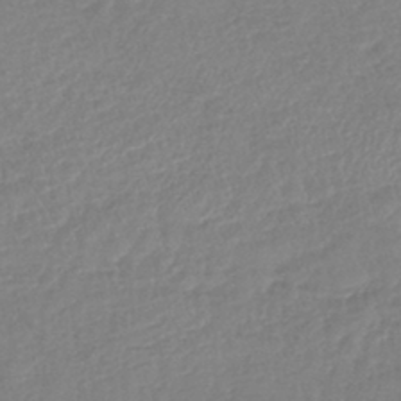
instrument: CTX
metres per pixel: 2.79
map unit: lHb
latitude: -42.2361
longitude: 74.5385
